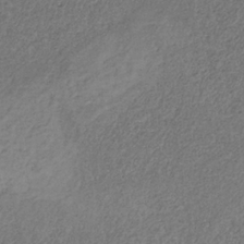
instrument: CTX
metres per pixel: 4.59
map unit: HNb
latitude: -32.4818
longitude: 59.5966
